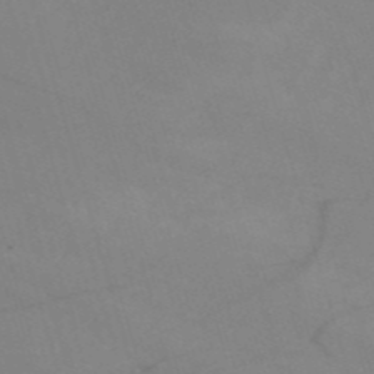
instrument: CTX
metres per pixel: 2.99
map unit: HNb
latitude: -53.6344
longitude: -49.5938
